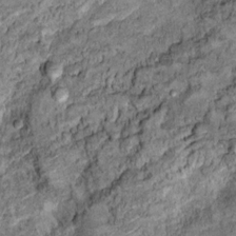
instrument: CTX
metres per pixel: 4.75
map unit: Hto
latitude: 10.8569
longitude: -36.5546
